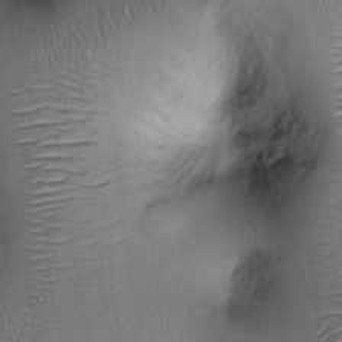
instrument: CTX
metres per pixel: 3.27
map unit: Ht
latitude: -1.9367
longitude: -14.1767
